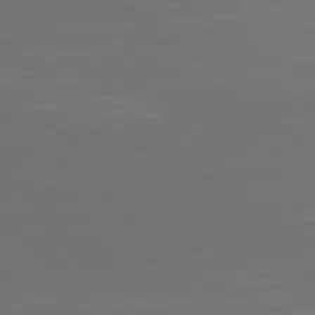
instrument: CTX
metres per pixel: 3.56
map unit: Ap
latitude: -77.1431
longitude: -81.7639
